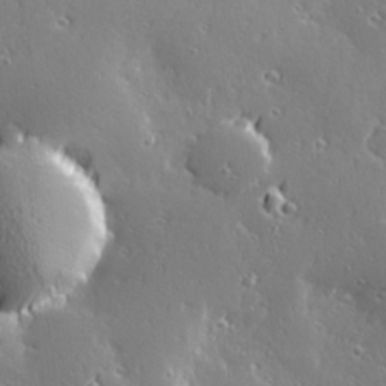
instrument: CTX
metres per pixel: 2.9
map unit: Hve
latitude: 28.4790
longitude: -92.8380
